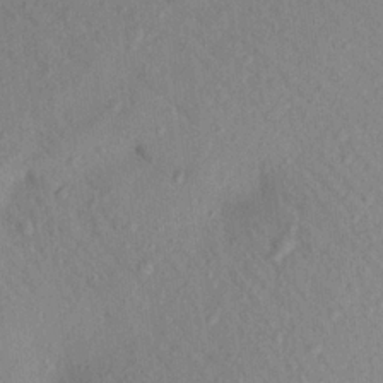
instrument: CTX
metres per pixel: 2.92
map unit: Aa
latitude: 21.4805
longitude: -147.2726
